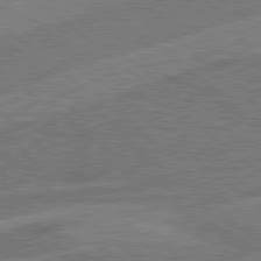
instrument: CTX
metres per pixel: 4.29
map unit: Hpe
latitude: 78.3845
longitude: -158.2523
